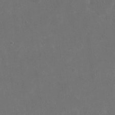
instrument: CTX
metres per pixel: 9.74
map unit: eHh
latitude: 19.2915
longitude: -65.9906
